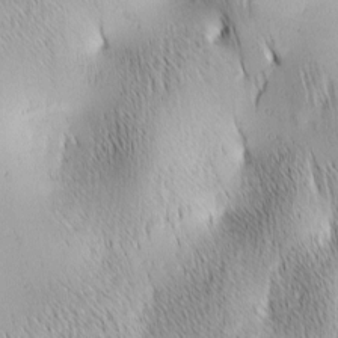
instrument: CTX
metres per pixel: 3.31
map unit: lAa
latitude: -4.5762
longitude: -121.1215
